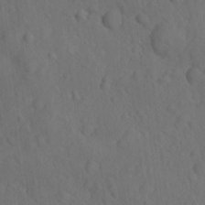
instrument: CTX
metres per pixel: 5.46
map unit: Ave
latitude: -9.8989
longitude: -119.3670
